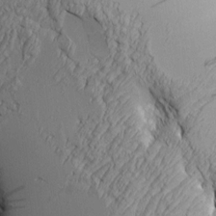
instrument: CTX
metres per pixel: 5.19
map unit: Aa
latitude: 7.8961
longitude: -129.1781
